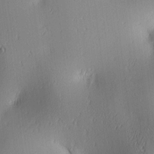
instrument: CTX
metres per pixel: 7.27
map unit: lAa
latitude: 3.3292
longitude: -117.6883
